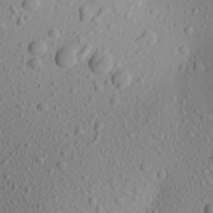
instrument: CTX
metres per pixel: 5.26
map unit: Aa
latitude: 22.4790
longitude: -143.9906
